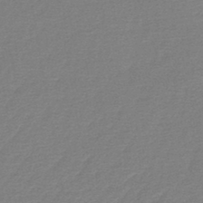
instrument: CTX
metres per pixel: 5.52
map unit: lHb
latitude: -45.2754
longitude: 63.2376
